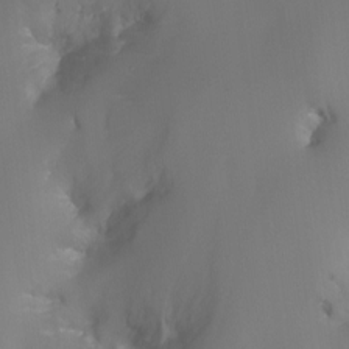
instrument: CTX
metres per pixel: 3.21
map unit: Nhu
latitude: -15.9367
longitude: -57.2536
